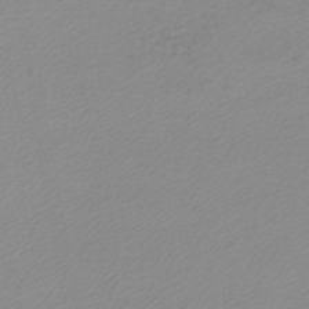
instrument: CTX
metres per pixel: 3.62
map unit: lHb
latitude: -45.5588
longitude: 65.6344
